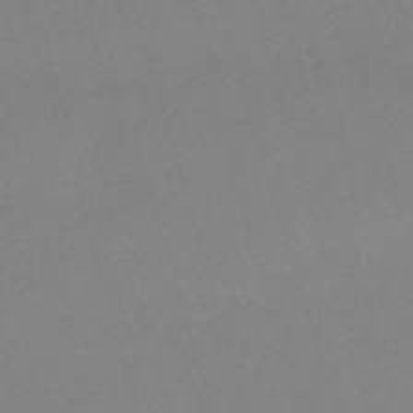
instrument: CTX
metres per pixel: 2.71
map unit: eHh
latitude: -62.0283
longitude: 52.6896
